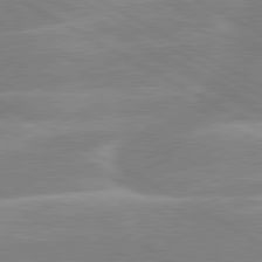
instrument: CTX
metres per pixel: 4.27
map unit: lApd
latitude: 80.0633
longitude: -134.7057
